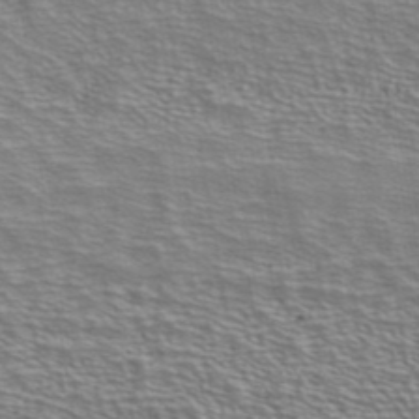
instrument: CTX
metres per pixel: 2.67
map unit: ANa
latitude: 39.9150
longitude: 21.2754
